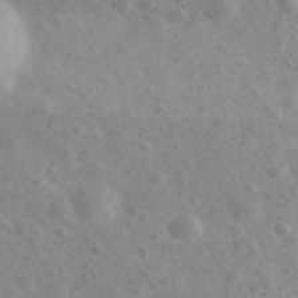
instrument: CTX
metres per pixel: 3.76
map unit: Ave
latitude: 39.2348
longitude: -106.5546
